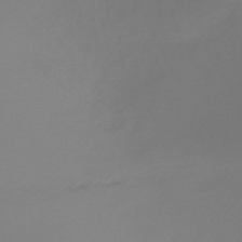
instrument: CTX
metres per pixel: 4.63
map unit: HNb
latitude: -47.1431
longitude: -42.0822
